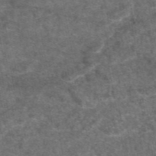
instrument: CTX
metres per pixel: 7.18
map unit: eAb
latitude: 47.5938
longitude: 108.1795
